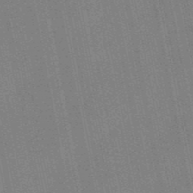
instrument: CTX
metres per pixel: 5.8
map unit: HNb
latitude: -52.4440
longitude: -45.3670
